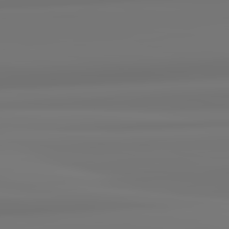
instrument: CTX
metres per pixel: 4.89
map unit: lApd
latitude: 82.6301
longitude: 170.9920
